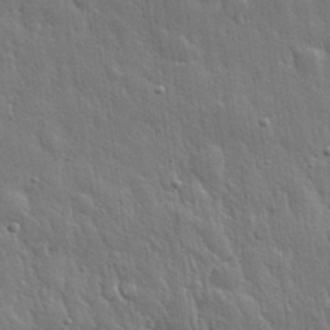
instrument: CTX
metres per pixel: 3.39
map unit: eHh
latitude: 31.5749
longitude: -79.1403
